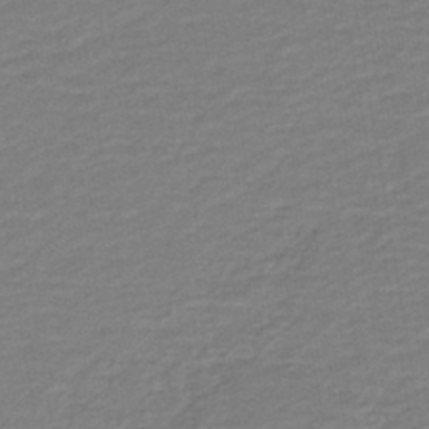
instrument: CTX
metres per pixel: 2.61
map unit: HNb
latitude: -40.7652
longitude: 50.9542
